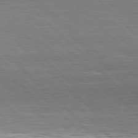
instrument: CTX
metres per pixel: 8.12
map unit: Hpe
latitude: 78.2523
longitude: -139.1025
